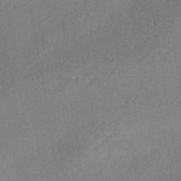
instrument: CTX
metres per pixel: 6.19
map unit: HNhu
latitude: -41.2187
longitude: 91.3132
